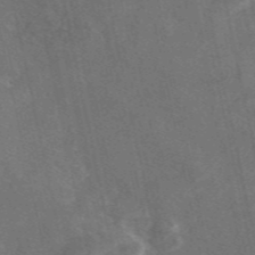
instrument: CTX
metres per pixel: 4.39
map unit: eAb
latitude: 46.8380
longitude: 117.6910
